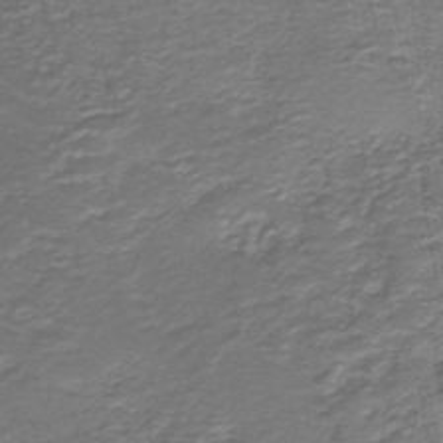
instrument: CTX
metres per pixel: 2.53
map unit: HNb
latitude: -39.6911
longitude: 50.3306
